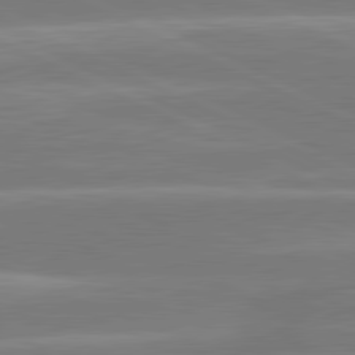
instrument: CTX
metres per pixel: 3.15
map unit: lApd
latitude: 81.3104
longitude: -135.2537
